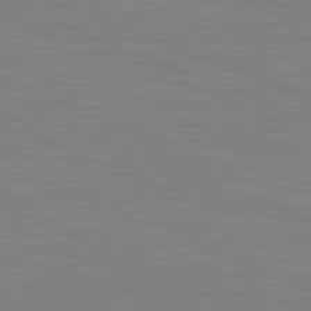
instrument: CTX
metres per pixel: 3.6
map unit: lApd
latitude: 81.8205
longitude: -169.4993
